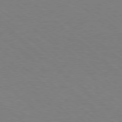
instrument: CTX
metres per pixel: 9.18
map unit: Hpe
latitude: 78.1200
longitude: -151.0647
